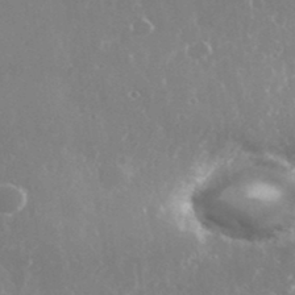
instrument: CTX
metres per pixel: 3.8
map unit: eHh
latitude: 35.5560
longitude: -58.6302
